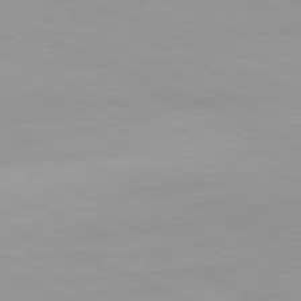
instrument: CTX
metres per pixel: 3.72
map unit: Ap
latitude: -81.1998
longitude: -92.9135
